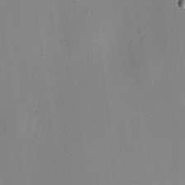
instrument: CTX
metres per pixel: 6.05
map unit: HNhu
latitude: 8.1956
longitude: 13.1053
